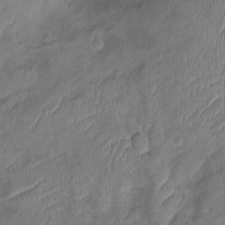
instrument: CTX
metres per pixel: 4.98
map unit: Ht
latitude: -10.1417
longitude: -20.7813
